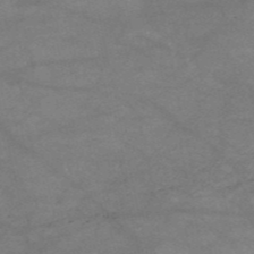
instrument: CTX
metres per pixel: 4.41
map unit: HNb
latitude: -54.0850
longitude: -41.1781
